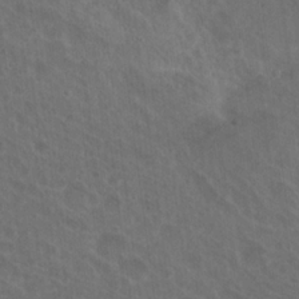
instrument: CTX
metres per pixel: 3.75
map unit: Hto
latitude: 19.1970
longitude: -40.2333
